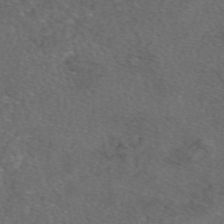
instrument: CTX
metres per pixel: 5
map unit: eAb
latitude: 48.3278
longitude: 107.6722
